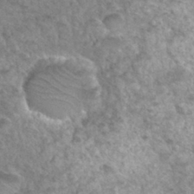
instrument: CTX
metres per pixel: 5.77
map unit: Hto
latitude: 34.3089
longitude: -49.4804
